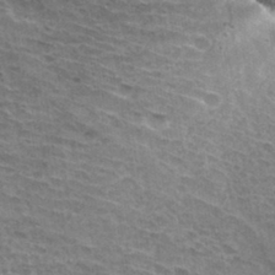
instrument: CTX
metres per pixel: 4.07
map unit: Hto
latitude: 32.6302
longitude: -46.9136
